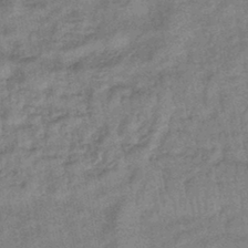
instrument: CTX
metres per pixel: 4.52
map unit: eHb
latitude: -42.6329
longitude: 82.4629
